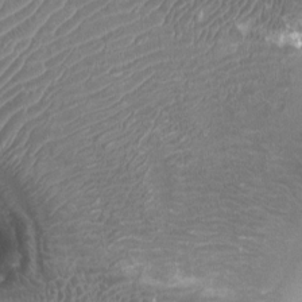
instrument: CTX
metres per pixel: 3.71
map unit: Ht
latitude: 2.2900
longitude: -19.8016
